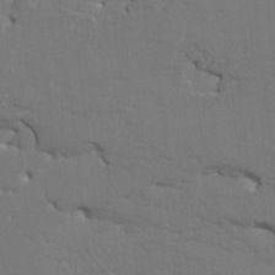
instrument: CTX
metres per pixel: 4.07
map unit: HNhu
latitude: 6.9703
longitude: -4.4979
